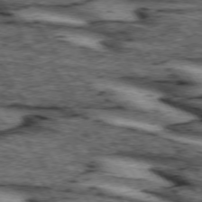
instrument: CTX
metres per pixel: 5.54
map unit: lApd
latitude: 74.1389
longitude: -72.4601
